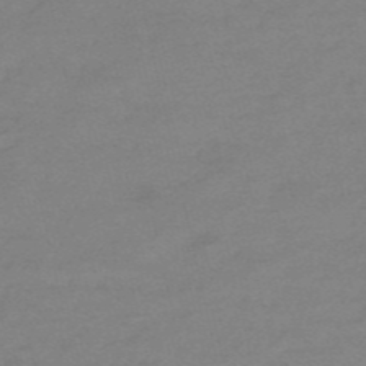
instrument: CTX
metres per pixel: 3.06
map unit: HNb
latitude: -55.3510
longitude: -40.9891
